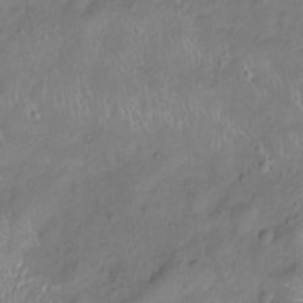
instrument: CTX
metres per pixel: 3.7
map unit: Nhu
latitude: -10.1984
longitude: -20.9892
